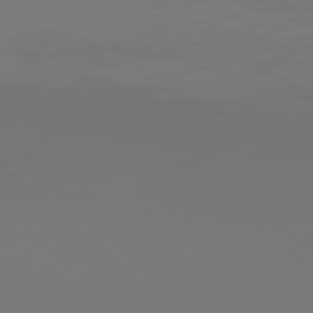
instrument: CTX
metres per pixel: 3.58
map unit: Hpe
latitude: 77.5749
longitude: -177.4993
